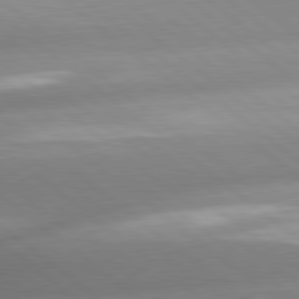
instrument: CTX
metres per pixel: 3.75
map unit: lApd
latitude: 80.1578
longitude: -160.4034
